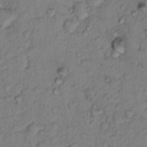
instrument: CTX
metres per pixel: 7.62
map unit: Hto
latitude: 15.2348
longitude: -30.5735
